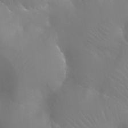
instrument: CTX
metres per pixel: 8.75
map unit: Ht
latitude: -11.2943
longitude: -44.8380
